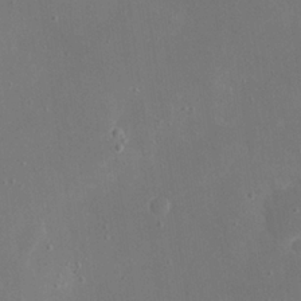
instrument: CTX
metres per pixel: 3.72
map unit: eHh
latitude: 19.8772
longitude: -68.7435
